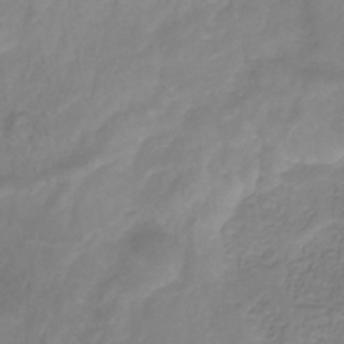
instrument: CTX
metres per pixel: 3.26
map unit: HNhu
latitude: -29.4643
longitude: 68.1794
